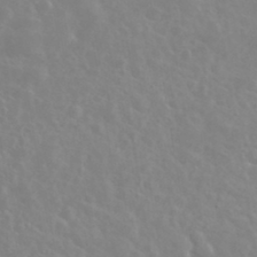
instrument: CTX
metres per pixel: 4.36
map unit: eHh
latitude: 35.2348
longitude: -60.2711
